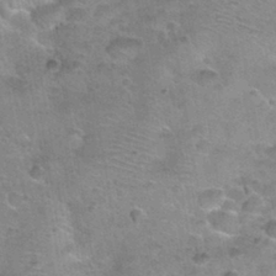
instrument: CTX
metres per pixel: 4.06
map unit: Nhu
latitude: 31.1592
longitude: -52.6302
